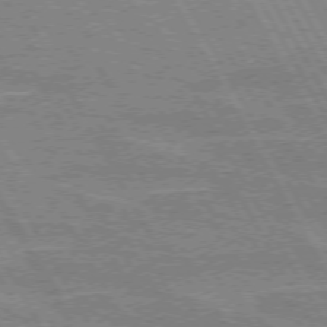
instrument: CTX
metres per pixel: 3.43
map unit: lApd
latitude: 72.4979
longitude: -55.2726
